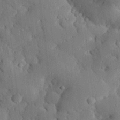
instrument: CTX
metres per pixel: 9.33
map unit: eHh
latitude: 29.1781
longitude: -80.5168
